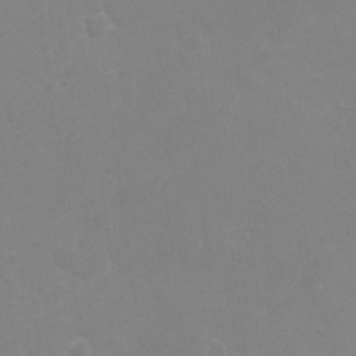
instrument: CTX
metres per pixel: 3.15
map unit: Hto
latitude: -7.1242
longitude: -38.4223
